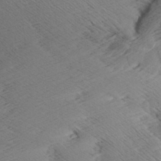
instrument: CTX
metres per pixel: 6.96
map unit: Aa
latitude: 7.7261
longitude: -140.2900
